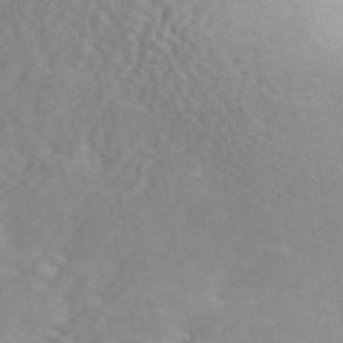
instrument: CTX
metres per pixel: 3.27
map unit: ANa
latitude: 46.9514
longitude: -83.9906
